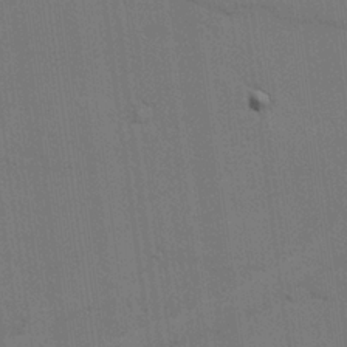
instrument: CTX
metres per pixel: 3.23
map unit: lAvf
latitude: 25.9150
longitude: -111.5749
